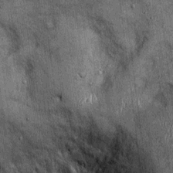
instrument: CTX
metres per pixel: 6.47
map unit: Ht
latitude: -2.3306
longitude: -12.8002
